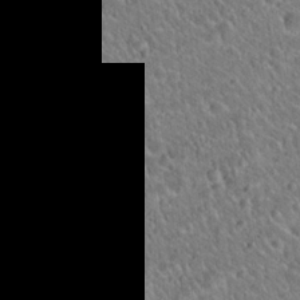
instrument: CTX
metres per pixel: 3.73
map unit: Hto
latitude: 20.6869
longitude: -50.5167
